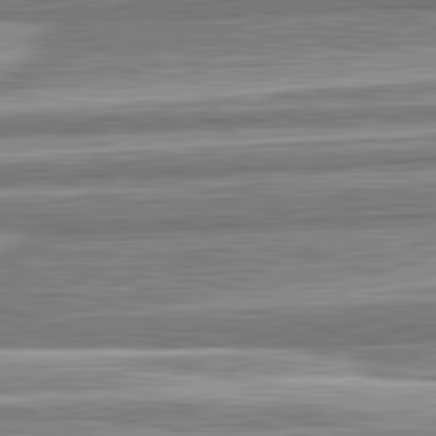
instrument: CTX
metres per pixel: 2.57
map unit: lApd
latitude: 82.7624
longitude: 166.9920
